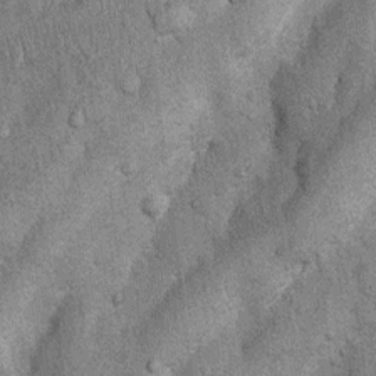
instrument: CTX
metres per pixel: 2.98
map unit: Nhu
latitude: 6.0444
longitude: -23.9339
